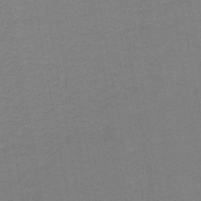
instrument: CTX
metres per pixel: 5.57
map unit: HNb
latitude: -44.5574
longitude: 52.1227
